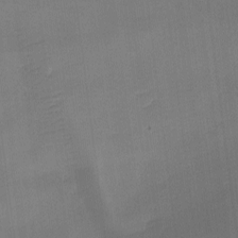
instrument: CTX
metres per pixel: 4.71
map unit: Ave
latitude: -9.5399
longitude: -123.3293
